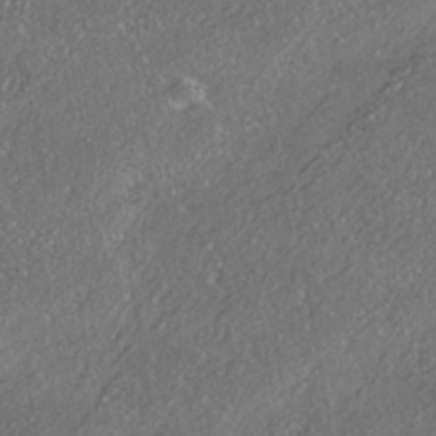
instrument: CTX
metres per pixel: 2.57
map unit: HNhu
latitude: -41.2565
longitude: 107.8612
